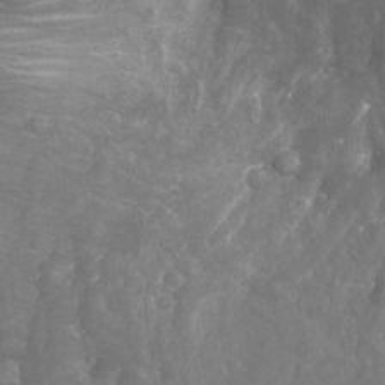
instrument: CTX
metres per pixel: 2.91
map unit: Nhu
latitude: -19.8044
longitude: -56.8380
